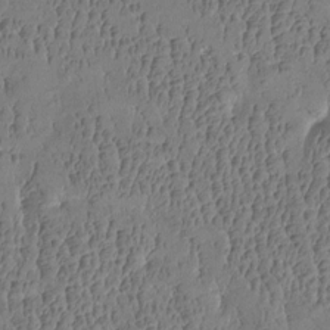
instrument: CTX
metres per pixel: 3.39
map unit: Htu
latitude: -4.7463
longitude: 176.4818
